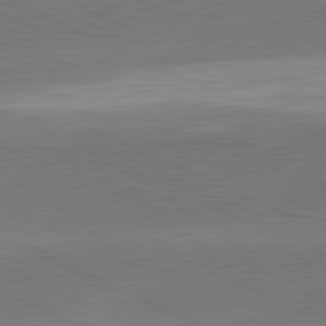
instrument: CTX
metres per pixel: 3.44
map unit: lApd
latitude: 81.8583
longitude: -154.3656
